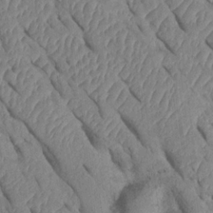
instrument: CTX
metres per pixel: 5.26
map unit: Htu
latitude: 1.0458
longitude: 147.6155
